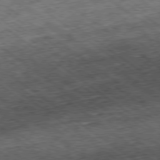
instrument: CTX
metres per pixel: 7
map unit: Ap
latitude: -79.4076
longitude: -50.7246
